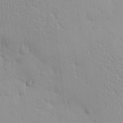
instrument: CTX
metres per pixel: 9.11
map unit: eHh
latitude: -1.3510
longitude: 19.3510
